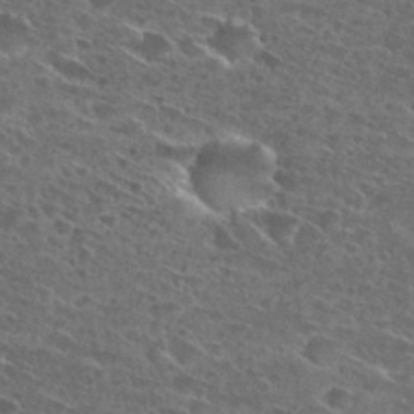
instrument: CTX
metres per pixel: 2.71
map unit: Hto
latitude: 27.2915
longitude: -46.2523
